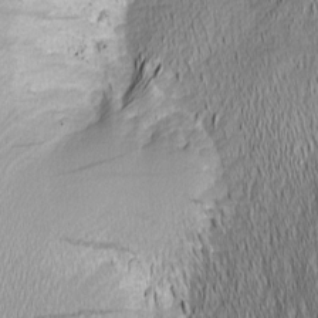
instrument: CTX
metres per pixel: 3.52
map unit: Nhu
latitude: -5.8044
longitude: -150.7246
